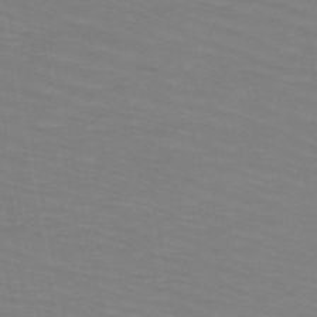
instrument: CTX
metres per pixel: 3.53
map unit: HNb
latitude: -49.7856
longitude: -51.0836
